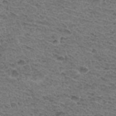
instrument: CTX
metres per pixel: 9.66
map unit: Hto
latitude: 33.0458
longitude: -47.9339
